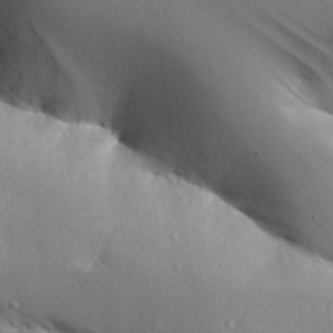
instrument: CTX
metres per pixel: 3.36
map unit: Aa
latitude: 27.6694
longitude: -129.3293
